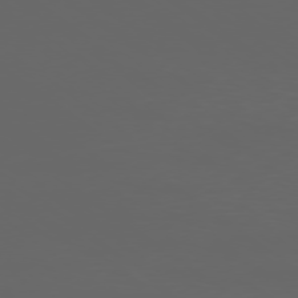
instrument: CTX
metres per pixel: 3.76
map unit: Ap
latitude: -77.7478
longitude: -75.5749
